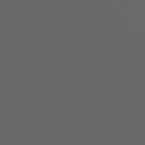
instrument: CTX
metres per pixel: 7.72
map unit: Hpe
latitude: 75.8961
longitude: -127.5749
